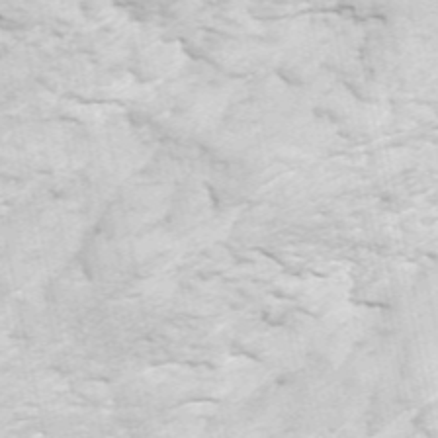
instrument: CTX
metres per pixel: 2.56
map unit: ANa
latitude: 49.5371
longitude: -79.9150
